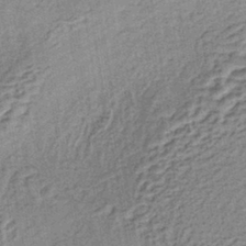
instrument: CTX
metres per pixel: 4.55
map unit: lHb
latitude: -40.2739
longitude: 62.5951
